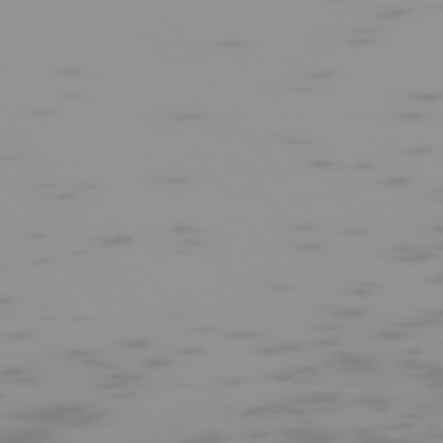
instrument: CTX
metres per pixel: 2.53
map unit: Hpe
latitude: -74.6897
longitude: 6.6896
